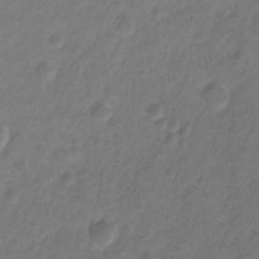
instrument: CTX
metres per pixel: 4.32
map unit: Hto
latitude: -7.5966
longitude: -39.3482
